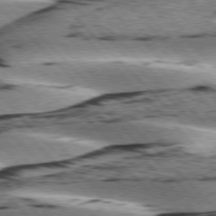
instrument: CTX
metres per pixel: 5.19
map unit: lApd
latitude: 76.4034
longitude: -78.9325
